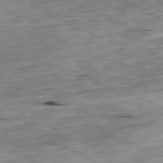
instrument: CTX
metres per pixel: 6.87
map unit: Ap
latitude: -81.1809
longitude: -69.4427
